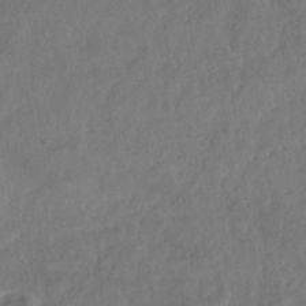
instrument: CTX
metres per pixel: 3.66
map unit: Nhe
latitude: -36.7085
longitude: -176.6301
